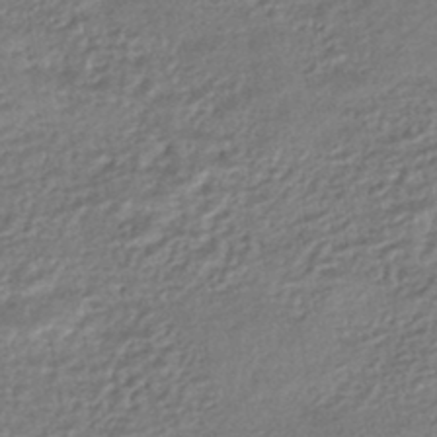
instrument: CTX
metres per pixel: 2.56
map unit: HNhu
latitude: -46.8408
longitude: 102.3873
